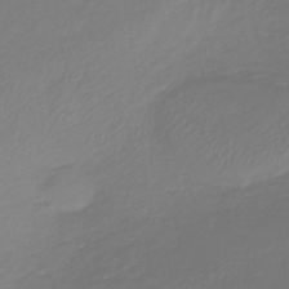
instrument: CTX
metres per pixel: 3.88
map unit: lHb
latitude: -40.8408
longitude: 72.4440
